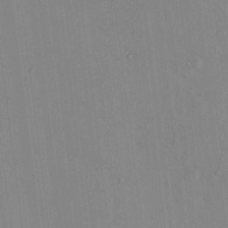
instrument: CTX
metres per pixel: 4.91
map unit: eHh
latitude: -0.1795
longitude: 17.3888
